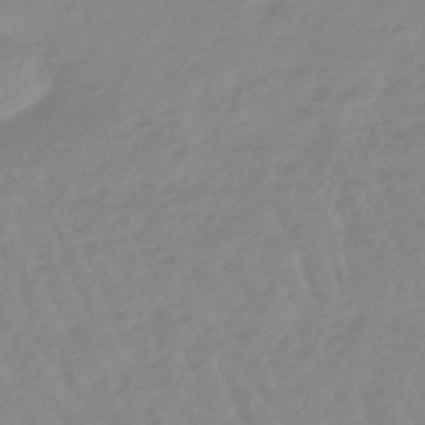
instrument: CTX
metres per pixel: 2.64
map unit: lHb
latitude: -48.0472
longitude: 77.5588
